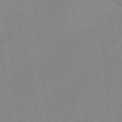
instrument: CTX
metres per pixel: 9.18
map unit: Hto
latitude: -12.9731
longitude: -40.2144
